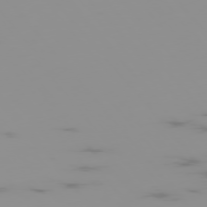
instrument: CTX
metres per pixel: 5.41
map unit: Hpe
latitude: -75.8423
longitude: -9.9717
